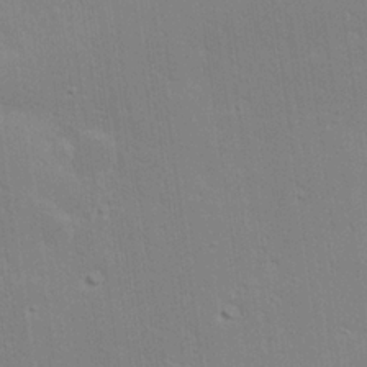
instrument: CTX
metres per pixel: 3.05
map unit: Hve
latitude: 25.4048
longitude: -94.0444
